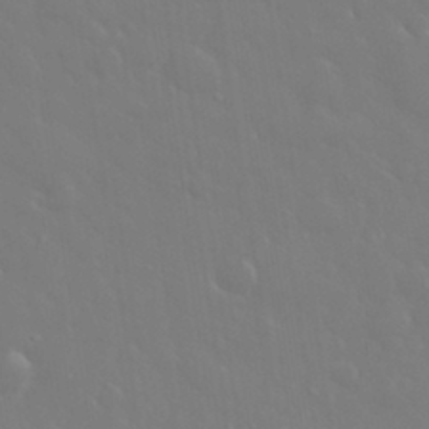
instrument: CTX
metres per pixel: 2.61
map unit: eHh
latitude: 33.1214
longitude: -60.8191
